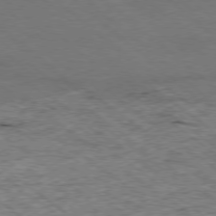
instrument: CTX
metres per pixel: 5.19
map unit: Ap
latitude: -78.6518
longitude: -85.9528
